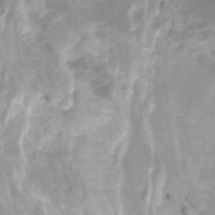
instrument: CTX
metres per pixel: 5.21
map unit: HNhu
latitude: -27.6721
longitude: 74.4251
